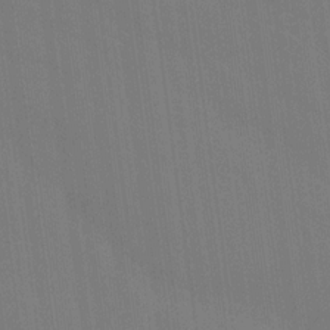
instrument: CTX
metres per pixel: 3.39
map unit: Ave
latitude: 15.1781
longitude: -130.1200
